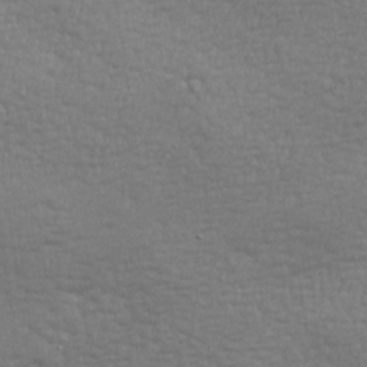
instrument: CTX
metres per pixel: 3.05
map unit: lAa
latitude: -8.4818
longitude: -125.2725
